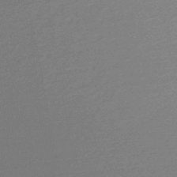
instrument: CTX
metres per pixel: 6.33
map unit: lHb
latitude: -48.2929
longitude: 63.1998
